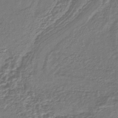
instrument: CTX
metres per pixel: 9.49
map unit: lHb
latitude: -43.0864
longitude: 79.0486
